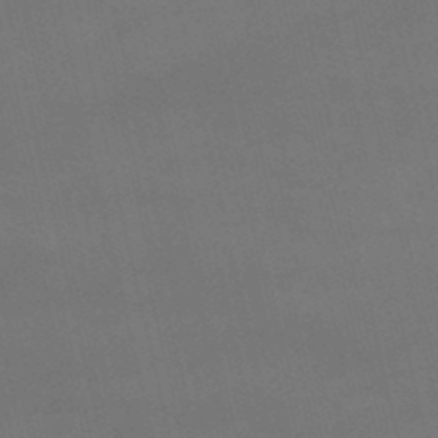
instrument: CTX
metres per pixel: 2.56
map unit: lHb
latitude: -48.5007
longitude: 70.5952
